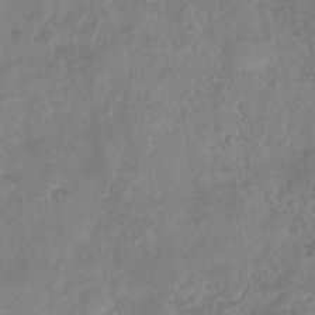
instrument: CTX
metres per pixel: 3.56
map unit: Nhu
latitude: -29.8233
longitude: -62.6302
